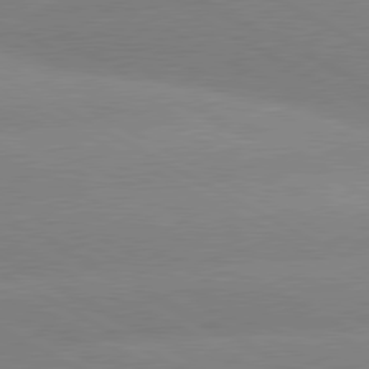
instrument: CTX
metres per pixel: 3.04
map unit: lApd
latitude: 80.2711
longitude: -153.9528
